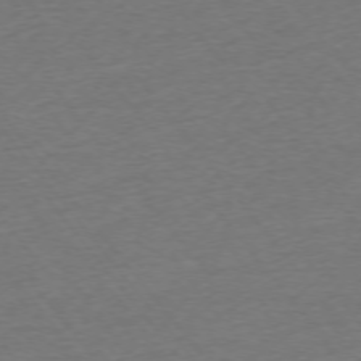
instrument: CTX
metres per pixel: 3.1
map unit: Ap
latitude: -75.0298
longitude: -88.8569
